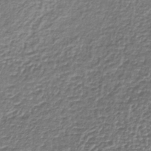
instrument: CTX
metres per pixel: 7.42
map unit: lHb
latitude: -36.1605
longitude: 61.4077
